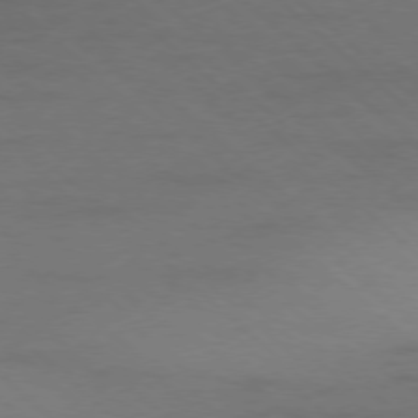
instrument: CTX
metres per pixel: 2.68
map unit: Ap
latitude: -77.7478
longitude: -68.2334
